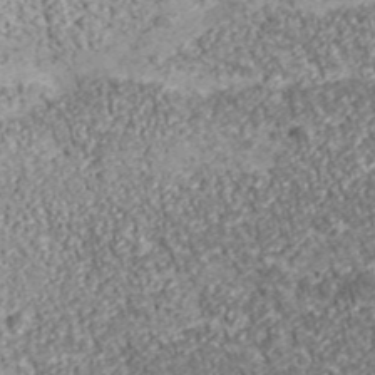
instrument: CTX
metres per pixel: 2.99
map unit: eHh
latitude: 43.6883
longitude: -89.6505
